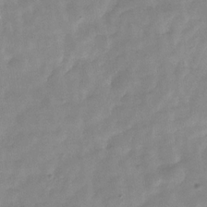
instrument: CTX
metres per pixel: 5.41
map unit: Hve
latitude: -31.3698
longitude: 92.3684
